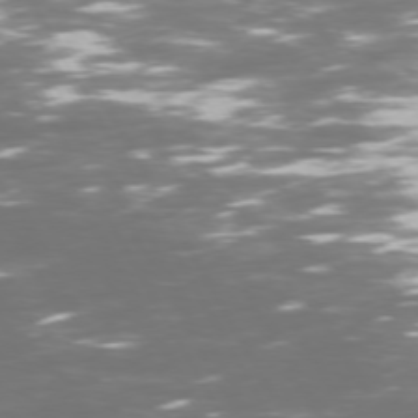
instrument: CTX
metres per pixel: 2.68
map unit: Hpe
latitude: 72.5546
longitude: -125.7449
